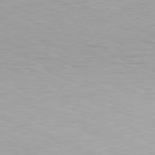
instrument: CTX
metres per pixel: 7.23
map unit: Hpe
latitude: -81.8800
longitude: 14.0661
